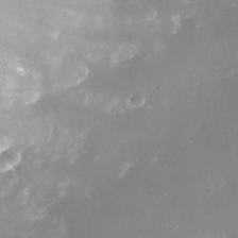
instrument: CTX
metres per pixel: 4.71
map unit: Nhe
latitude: -36.0661
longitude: -118.2711
